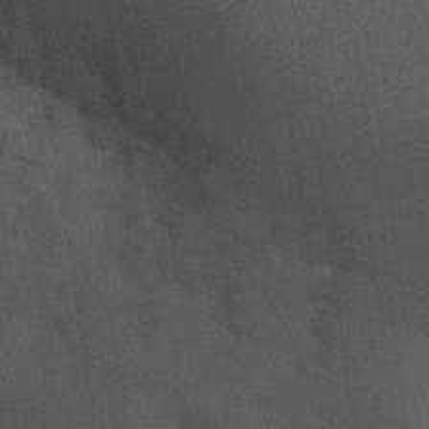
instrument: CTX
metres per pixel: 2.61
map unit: Ht
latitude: -1.1054
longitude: -15.8395
